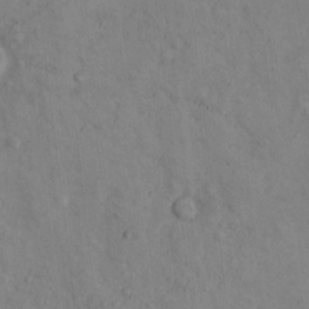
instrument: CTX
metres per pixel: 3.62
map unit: Hto
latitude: 7.4426
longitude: -60.1766
